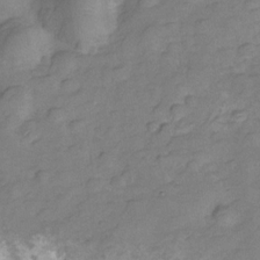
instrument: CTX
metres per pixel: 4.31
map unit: Hve
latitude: -28.6330
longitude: 92.4251
